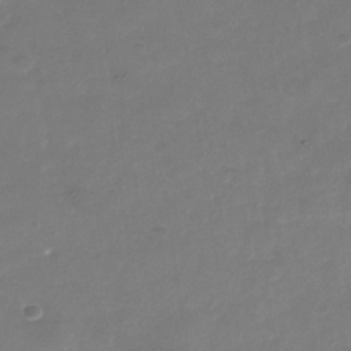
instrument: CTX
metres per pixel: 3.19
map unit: Nhe
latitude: -37.3698
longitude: -90.3278
